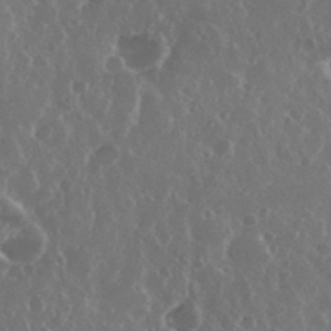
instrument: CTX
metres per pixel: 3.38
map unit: eHh
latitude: 34.9702
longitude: -59.0459
